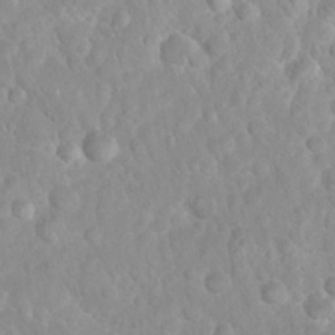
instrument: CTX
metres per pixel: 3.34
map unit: Nhu
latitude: 26.8569
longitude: -63.7261
